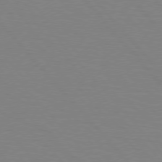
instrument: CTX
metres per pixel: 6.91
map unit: lApd
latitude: 75.8394
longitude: -81.0836
